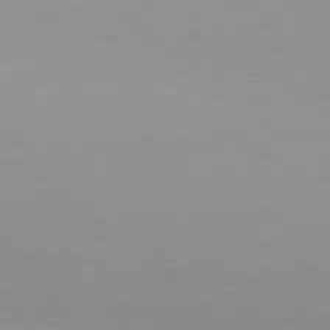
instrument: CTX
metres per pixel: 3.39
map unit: Ap
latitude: -80.1417
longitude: -59.1214
